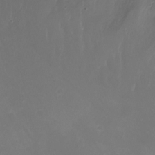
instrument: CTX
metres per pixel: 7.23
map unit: eHh
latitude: -5.9367
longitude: -78.0255
